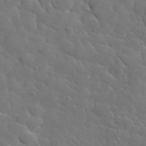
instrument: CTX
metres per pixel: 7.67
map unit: lHvf
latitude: 37.3104
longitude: -91.8961
